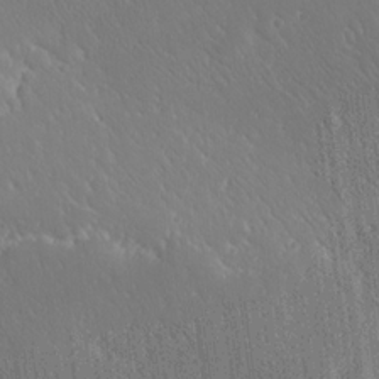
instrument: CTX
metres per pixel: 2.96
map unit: Ave
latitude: 20.5357
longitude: -137.5371
